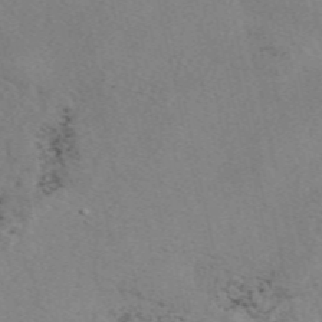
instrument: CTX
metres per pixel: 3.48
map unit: eAb
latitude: 49.3482
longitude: 107.1620
